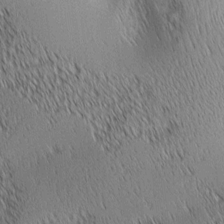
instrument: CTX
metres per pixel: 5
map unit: lAa
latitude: 1.0836
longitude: -116.2900
